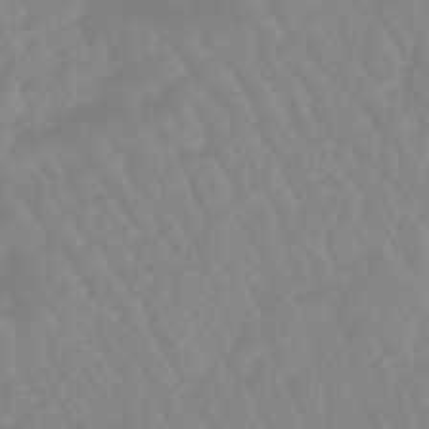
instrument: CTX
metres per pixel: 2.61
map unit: eHb
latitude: -45.4643
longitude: 84.6707
